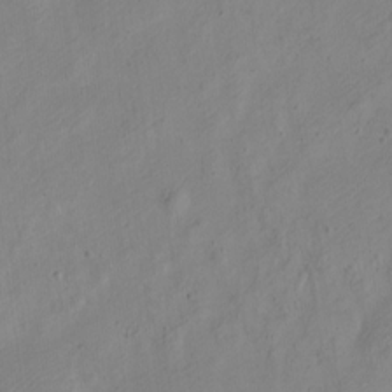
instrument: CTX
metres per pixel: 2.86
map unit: Nve
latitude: -23.6533
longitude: 107.0109
